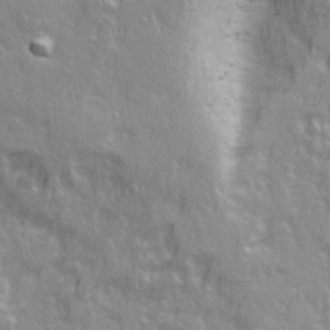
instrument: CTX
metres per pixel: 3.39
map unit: Ave
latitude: 22.3089
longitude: -132.9136
